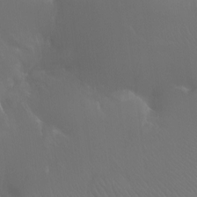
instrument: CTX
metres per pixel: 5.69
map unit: Ht
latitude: -12.1795
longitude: -44.8191
